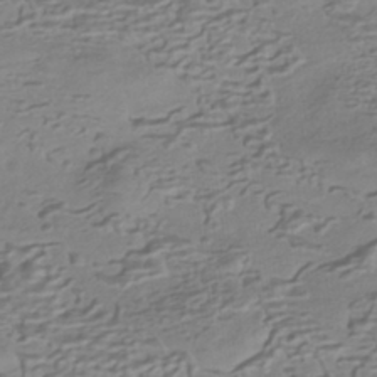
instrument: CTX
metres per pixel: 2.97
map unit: HNhu
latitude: -42.1983
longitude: 100.7085
